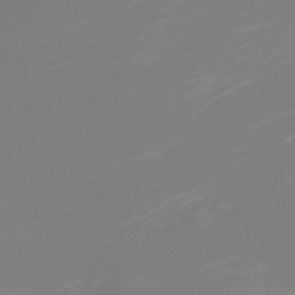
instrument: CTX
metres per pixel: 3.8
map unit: Htu
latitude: -12.7652
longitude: -47.1404
